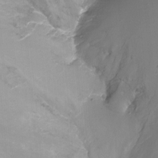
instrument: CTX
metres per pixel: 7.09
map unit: Nhu
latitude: -11.5966
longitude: -34.7435
